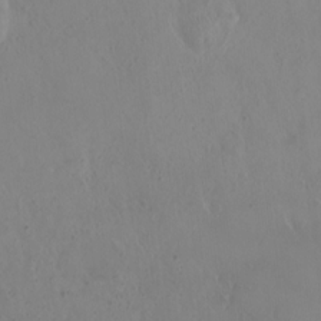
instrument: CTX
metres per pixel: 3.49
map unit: HNhu
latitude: 2.2522
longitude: 7.0675
